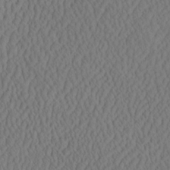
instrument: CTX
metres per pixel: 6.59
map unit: eHh
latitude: -3.0864
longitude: 16.7086
